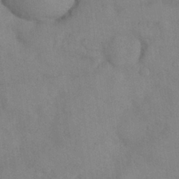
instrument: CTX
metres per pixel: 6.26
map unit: Nhu
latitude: 27.4804
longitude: -70.9702
